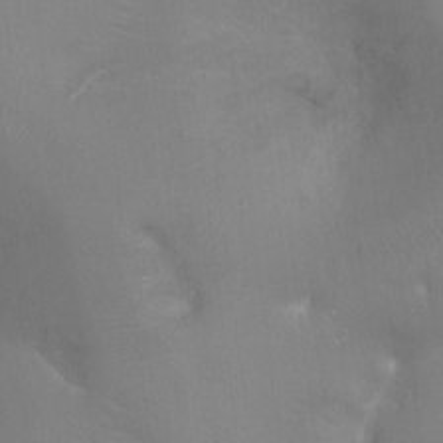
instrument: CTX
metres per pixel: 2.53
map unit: Ht
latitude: -14.8975
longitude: -40.4789
